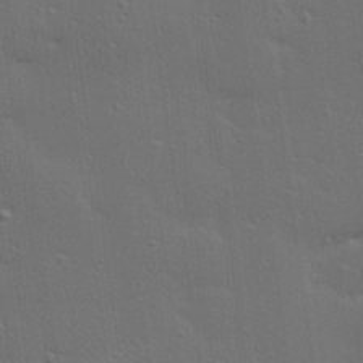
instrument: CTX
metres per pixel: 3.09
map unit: Hve
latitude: 27.7828
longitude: -91.4615
